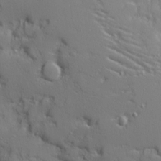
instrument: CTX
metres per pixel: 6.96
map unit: Ave
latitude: 10.7813
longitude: -101.7072
